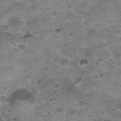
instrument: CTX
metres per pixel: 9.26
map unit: Nhu
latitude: 31.3482
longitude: -52.4790
